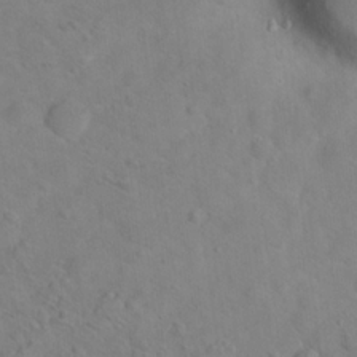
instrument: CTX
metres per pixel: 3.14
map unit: Hto
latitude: 18.2711
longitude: -39.4804
